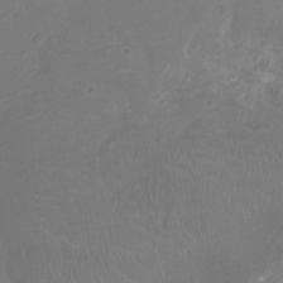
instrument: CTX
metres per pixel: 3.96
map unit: Ht
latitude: -7.4832
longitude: -18.9324
